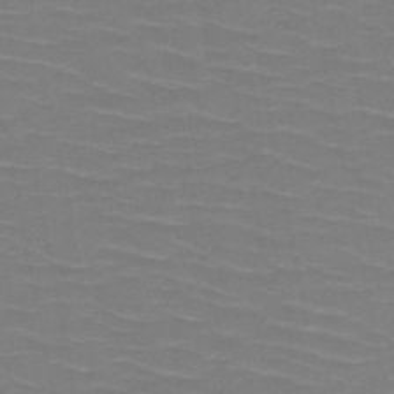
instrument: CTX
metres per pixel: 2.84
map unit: HNb
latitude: -50.6896
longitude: -47.0081
